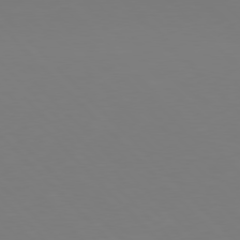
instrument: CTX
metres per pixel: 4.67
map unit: Hpe
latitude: 77.1025
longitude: -175.0459
